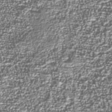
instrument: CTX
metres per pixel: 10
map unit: Nhu
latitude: -38.2929
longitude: -82.1766
